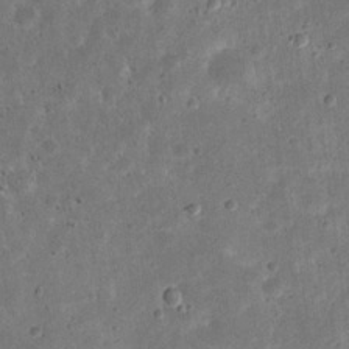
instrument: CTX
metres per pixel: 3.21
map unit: eHh
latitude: 22.0444
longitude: -66.6301
